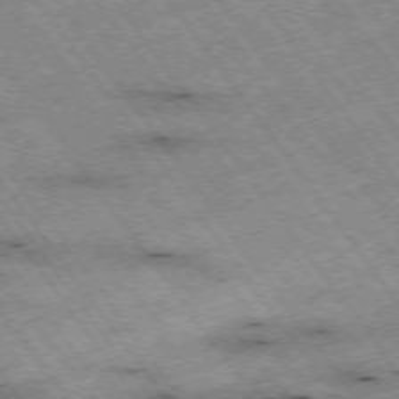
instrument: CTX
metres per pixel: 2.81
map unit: Hpe
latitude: -74.9542
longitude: 3.9745
